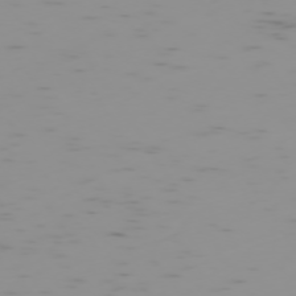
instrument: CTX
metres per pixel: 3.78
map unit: Hpe
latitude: -73.9745
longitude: 7.3131
